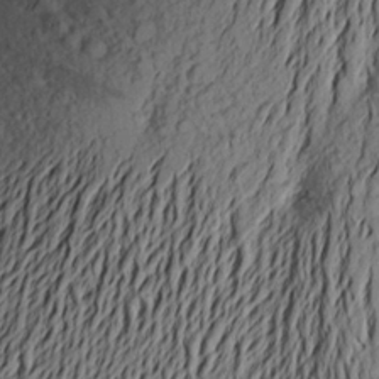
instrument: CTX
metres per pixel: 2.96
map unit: Aa
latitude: 23.4237
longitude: -149.9528
